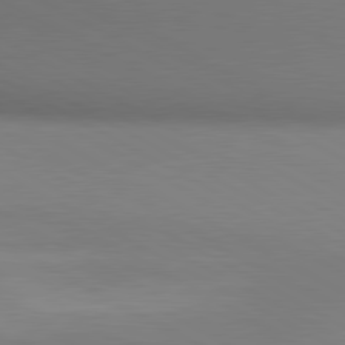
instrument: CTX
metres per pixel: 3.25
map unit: lApd
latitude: 80.6490
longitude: 133.4455
